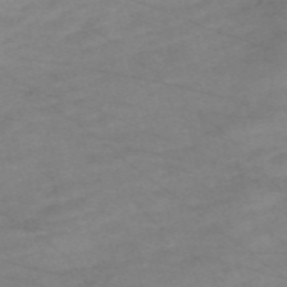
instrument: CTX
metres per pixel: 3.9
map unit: Nve
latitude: -59.2753
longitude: 61.1809
